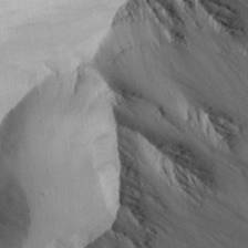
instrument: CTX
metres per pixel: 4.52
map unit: Aa
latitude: 25.4048
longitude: -132.2334
